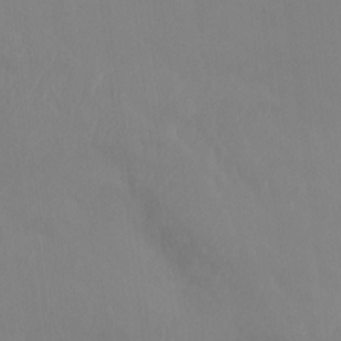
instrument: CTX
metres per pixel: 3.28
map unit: Htu
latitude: -14.2362
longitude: -44.6490
